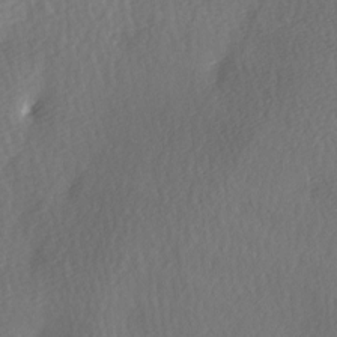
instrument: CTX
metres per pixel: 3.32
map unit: Ave
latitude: -5.8233
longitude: -120.8002
